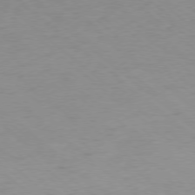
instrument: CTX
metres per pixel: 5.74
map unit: Ap
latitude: -78.1039
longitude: -96.1200
